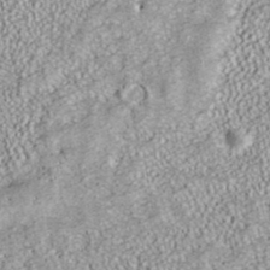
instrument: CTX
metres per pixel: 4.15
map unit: ANa
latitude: 37.7639
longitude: 17.5588
